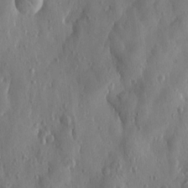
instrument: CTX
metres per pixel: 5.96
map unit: Htu
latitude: -0.0094
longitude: -177.1970
